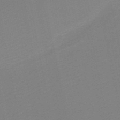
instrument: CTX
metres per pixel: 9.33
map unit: HNb
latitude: -51.9178
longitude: -48.4979
